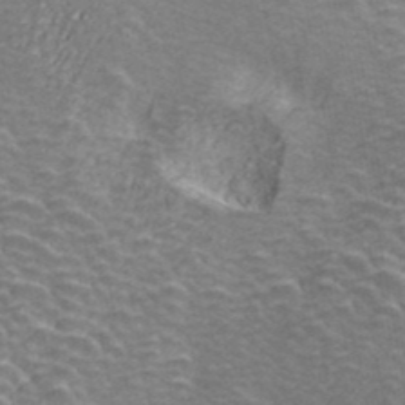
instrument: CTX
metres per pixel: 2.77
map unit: ANa
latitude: 40.6490
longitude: 20.6518
